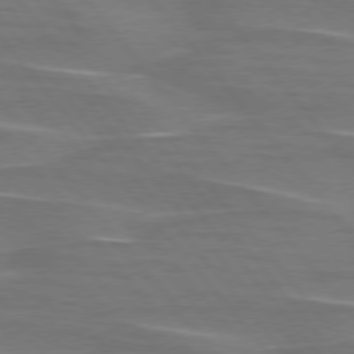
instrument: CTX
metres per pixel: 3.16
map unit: lApd
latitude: 75.8961
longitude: -80.1011
